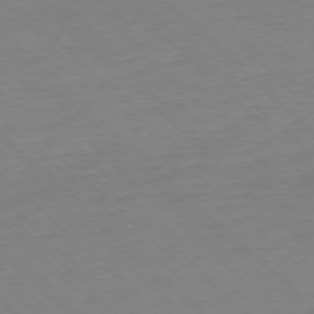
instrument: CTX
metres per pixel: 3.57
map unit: Ap
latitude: -77.3132
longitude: -97.7638
